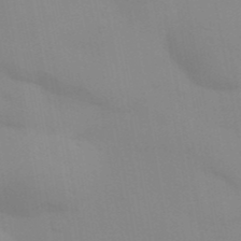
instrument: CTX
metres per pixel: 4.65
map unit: Aa
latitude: 33.0081
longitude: -145.3670
